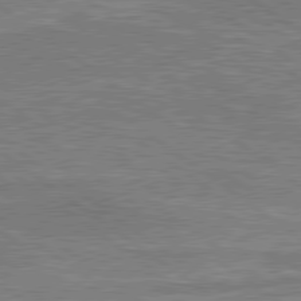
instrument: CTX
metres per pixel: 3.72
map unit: lApd
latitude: 79.3482
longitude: 173.7477
